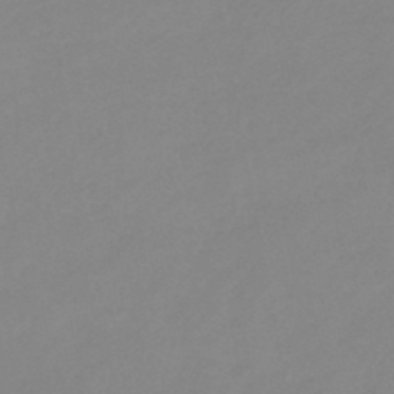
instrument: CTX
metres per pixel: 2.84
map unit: eHb
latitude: -45.9178
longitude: 85.8422
